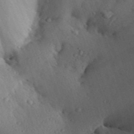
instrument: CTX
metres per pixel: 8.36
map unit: Aa
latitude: 30.1956
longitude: -142.2712
